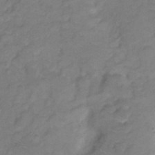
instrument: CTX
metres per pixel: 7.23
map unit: Hto
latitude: 5.8583
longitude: -61.4804
